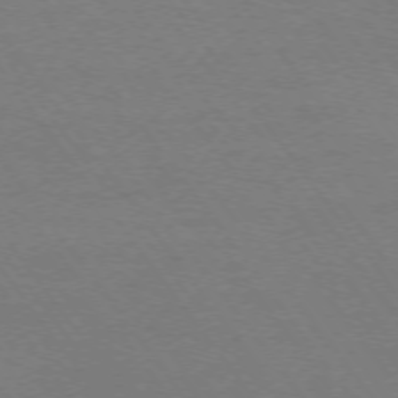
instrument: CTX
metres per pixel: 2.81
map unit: Ap
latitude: -75.1809
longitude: -75.2159
